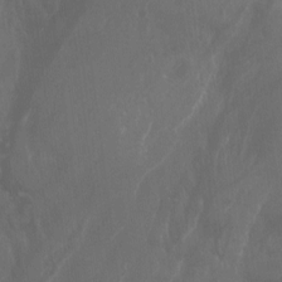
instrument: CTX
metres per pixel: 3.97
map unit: Aa
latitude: -7.9367
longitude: -78.8002
